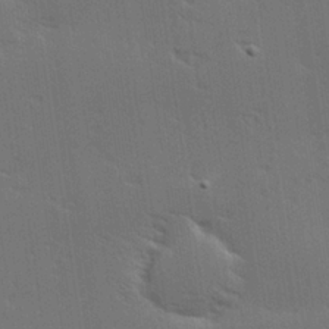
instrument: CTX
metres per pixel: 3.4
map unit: Hve
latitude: 26.9892
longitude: -94.2901
